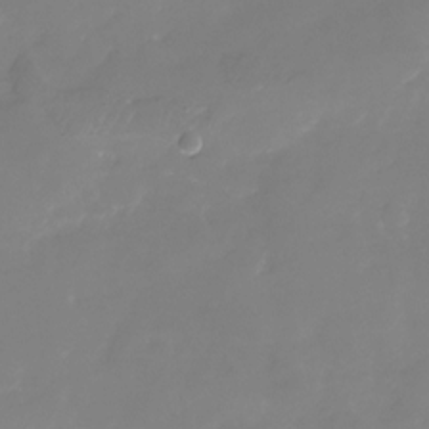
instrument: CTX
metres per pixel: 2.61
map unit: Nhu
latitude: -24.8975
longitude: -69.4049
